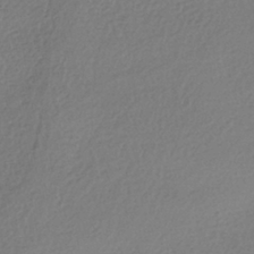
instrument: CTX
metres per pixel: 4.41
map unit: HNhu
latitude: -42.0849
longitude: 97.4077
